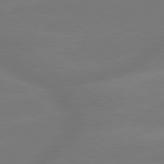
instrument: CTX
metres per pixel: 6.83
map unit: lApd
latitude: 79.6316
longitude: -150.0822
